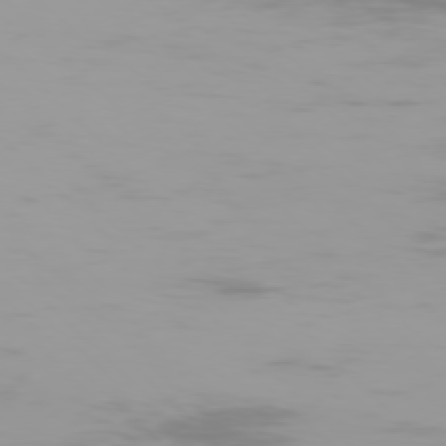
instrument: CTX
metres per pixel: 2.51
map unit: Ap
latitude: -77.5966
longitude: -72.8002
